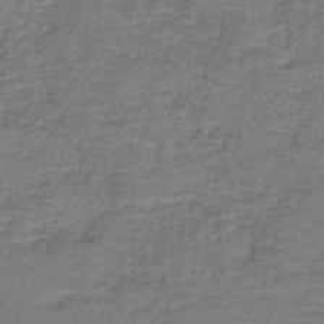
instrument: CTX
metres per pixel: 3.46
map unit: eAb
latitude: -37.1998
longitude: 52.5195
